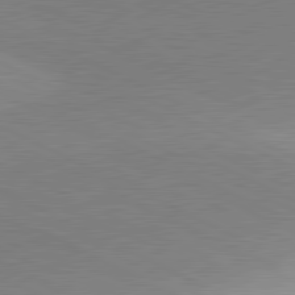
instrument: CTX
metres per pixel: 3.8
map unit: lApd
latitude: 80.9892
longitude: 156.8786
